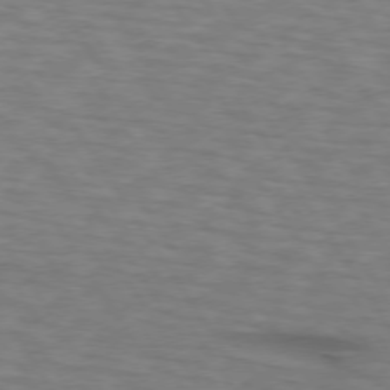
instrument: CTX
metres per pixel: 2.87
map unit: lApd
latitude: 74.2145
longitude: -77.2726
